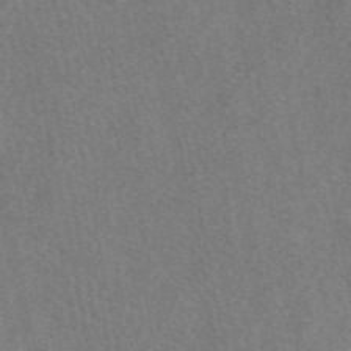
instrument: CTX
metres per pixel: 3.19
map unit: eAb
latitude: 47.8773
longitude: 118.6518
